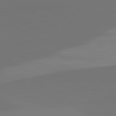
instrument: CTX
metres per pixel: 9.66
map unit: lApd
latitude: 81.6316
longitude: 129.4832
